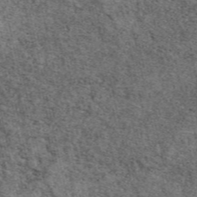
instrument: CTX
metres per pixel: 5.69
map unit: eAb
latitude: 48.1578
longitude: 106.1228
